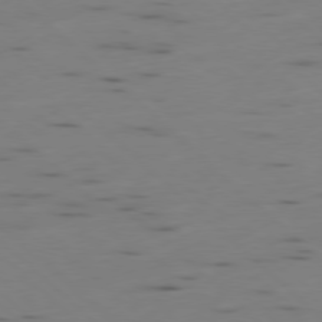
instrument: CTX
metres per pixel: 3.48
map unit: Ap
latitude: -78.7274
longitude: -62.2712
